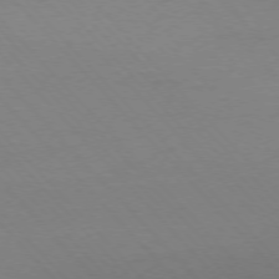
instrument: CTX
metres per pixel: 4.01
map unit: Ap
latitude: -76.6330
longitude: -93.0458
